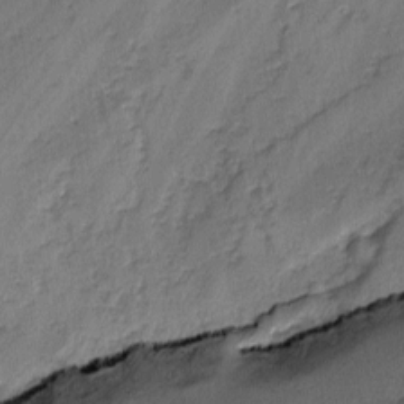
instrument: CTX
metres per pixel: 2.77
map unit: lAvf
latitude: -2.9541
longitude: -105.8962
